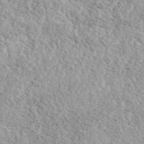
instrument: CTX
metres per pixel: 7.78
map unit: eAb
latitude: 44.0444
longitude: 114.0472
